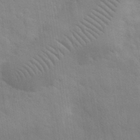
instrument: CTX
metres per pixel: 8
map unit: eHh
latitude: 32.2900
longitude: -70.4601
